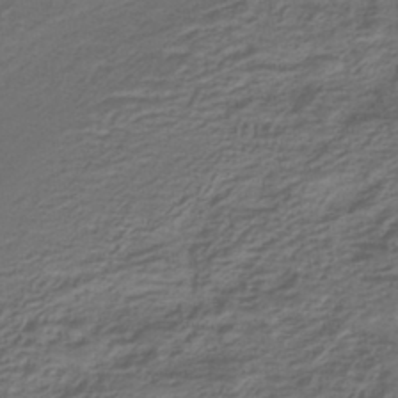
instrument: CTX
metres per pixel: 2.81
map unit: lHb
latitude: -39.7289
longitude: 53.6532
